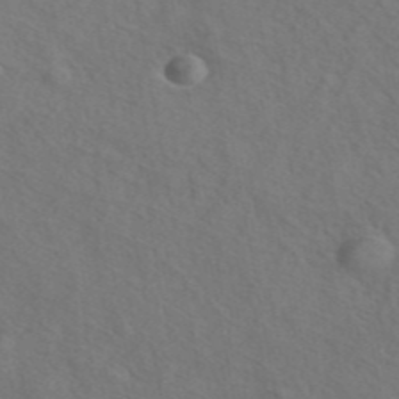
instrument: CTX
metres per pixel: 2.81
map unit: ANa
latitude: 44.1955
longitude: 27.4832
